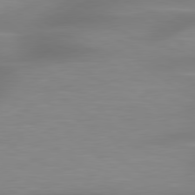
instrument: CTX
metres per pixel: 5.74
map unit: lApd
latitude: 79.5560
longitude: -92.8191
